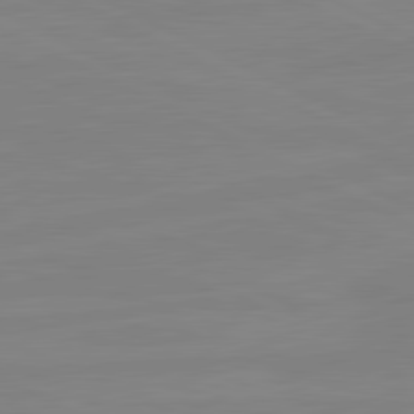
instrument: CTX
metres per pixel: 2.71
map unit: lApd
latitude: 81.1781
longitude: -177.2159
